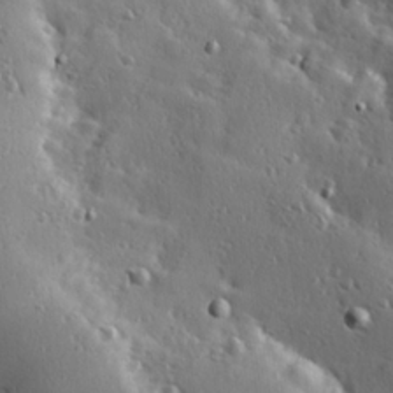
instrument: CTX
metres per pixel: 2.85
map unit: Hve
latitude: 23.4804
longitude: -96.3278
